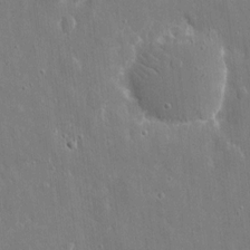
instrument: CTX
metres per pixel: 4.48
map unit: eHh
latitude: 8.8380
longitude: -70.3467
